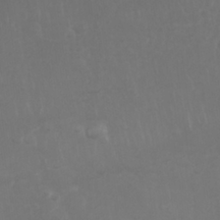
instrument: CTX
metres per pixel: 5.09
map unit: Nhu
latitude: 27.2726
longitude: -64.6490
